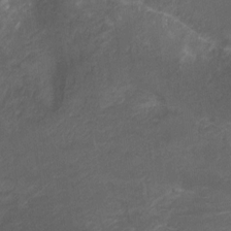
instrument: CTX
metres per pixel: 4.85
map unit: Hto
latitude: -8.9164
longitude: -42.8002
